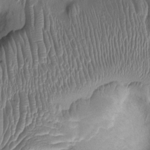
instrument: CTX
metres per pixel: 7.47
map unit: Ht
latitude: -1.5777
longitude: -14.4790
